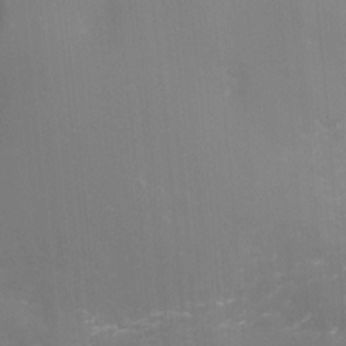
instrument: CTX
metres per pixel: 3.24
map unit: Aa
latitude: -8.3684
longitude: -72.1200
